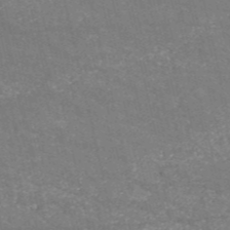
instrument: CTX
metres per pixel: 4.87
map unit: HNb
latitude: -54.1039
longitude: -38.3467
